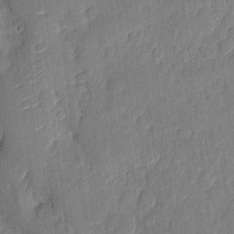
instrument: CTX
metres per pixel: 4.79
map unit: eHh
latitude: 6.5546
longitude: -73.3671
